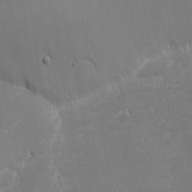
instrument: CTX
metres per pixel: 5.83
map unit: eHh
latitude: -2.1983
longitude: -81.4237
